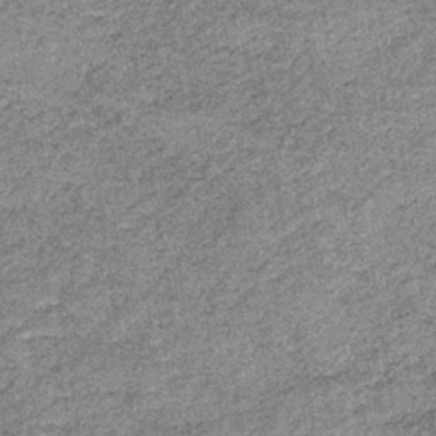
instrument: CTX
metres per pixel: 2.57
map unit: lHb
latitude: -37.7099
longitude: 65.6533
